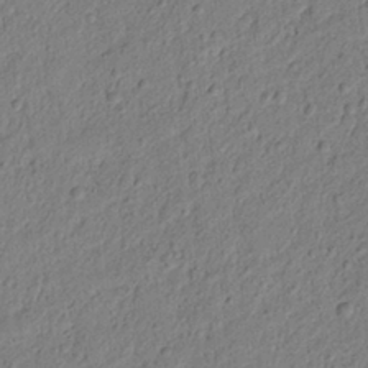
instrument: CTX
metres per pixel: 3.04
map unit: lAvf
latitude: 6.0822
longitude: 165.6911
